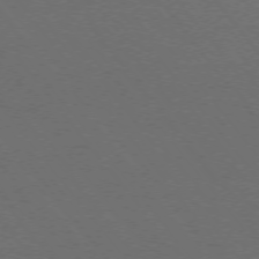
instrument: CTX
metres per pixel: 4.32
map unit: Ap
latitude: -75.7667
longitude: -74.8947
